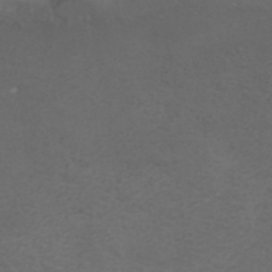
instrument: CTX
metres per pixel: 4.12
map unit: ANa
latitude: 38.6490
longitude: 23.5966
